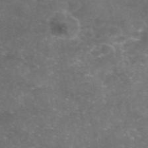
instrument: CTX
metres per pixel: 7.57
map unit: eAb
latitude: 46.7624
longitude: 120.1039
